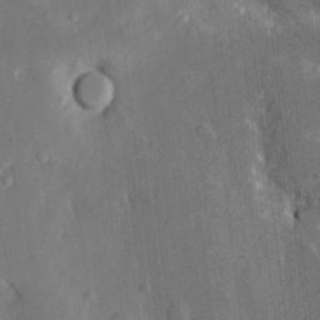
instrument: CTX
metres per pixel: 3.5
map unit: Htu
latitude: -5.1620
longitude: 158.1606
